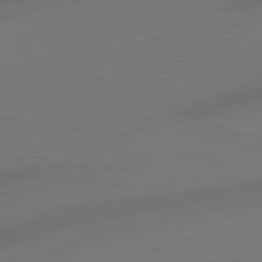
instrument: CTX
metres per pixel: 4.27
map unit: Hpe
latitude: 78.5168
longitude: -127.8017
